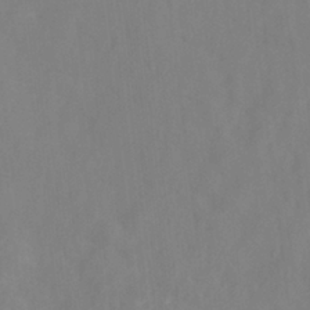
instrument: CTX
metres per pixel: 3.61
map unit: HNhu
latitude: -27.6910
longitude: 74.0472
